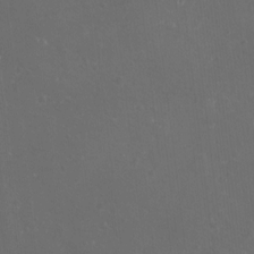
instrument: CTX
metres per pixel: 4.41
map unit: eHh
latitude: -11.9178
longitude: -61.5749
